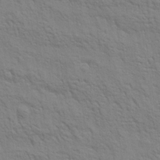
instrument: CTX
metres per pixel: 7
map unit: Aa
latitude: 20.8191
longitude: -140.4412
